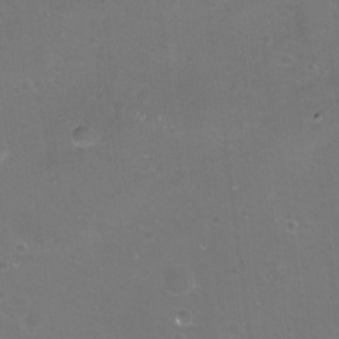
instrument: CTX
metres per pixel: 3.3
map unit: eHh
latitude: -11.8800
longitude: -61.7638
